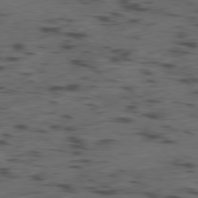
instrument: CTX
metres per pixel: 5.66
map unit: Ap
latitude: -79.5021
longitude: -61.8772
